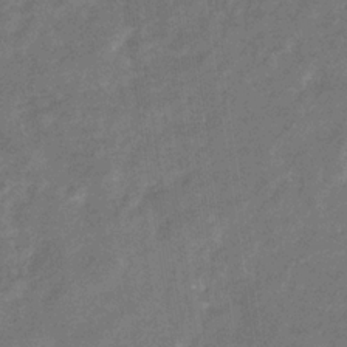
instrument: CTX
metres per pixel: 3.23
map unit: eHb
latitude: -33.8423
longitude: 74.4440
